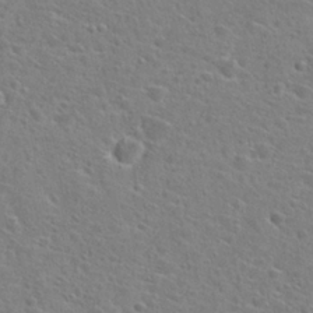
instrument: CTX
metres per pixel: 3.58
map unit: Hto
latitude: 25.8961
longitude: -48.2145
